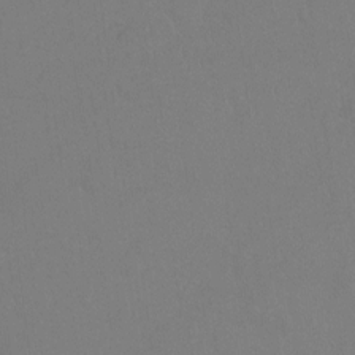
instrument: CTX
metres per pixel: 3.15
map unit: Hto
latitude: -12.8408
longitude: -39.8583
